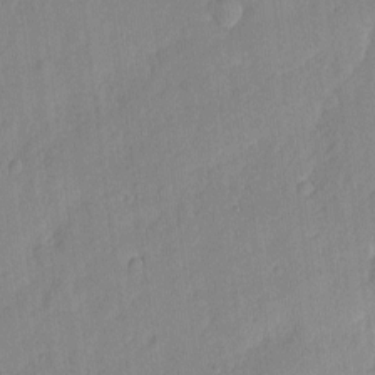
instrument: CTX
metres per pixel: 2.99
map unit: eHh
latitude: 3.9528
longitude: -74.8002
